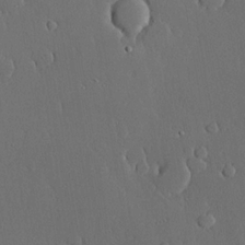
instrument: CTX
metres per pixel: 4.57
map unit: lHvf
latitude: 20.2334
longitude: 145.2754
